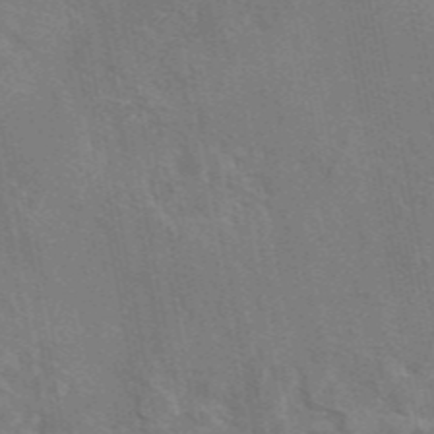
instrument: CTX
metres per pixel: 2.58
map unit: eAb
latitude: 45.5938
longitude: 109.8611
